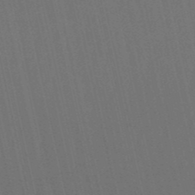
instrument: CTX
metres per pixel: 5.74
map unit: eHb
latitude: -51.2565
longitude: 77.1242
